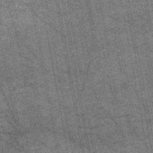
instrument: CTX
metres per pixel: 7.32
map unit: HNb
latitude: -45.0864
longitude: 53.1242
